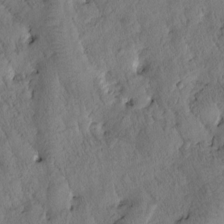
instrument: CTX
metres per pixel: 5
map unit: Htu
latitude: -0.8408
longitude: 174.8407
